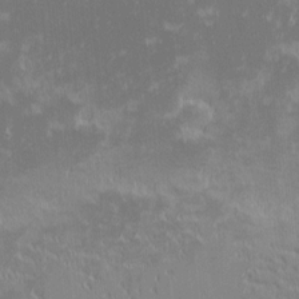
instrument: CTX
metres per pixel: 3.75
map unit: eHh
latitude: -1.4077
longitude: -85.3482
